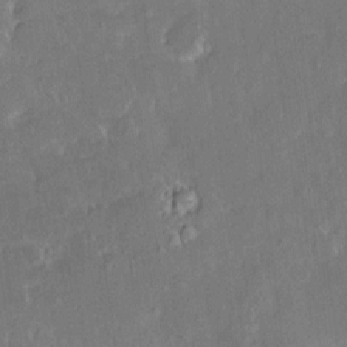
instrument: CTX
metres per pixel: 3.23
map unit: HNhu
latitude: 6.1011
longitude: 3.1431
